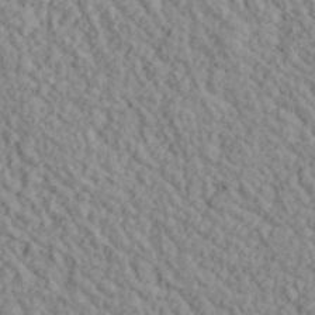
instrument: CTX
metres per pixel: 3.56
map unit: lHvf
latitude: 38.5357
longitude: -90.0255
